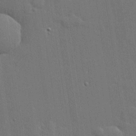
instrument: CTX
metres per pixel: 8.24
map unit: lHvf
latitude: 19.5560
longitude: 141.8044
